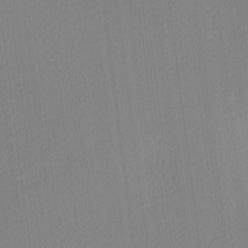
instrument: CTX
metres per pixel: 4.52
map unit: Ave
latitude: 3.5560
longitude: -114.2522
